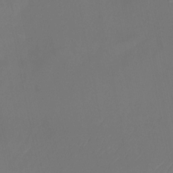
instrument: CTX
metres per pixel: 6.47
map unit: Nhu
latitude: -23.2754
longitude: -70.4601
